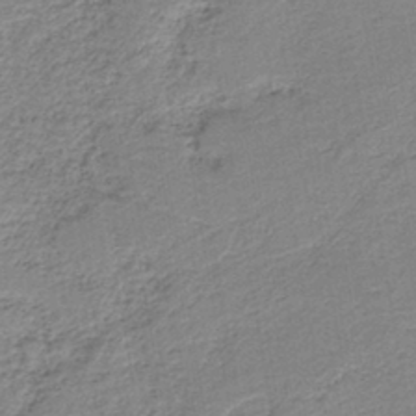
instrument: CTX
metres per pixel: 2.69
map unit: HNb
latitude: -40.5007
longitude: 50.7274
